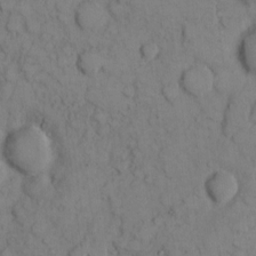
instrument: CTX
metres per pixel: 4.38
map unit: eHh
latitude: 8.3845
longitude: -64.7057
